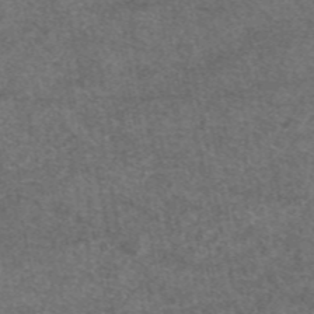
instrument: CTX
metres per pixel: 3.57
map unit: eAb
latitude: 47.7450
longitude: 108.1606
